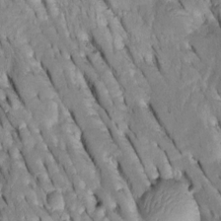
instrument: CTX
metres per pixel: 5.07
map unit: Htu
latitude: -2.2172
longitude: 149.7856
